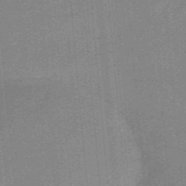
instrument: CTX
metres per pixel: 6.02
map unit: eHb
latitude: -44.1606
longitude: 87.4266
